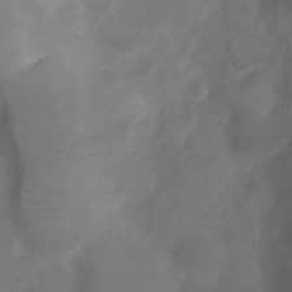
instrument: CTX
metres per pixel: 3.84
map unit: Ht
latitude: -4.4440
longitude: -16.2712
